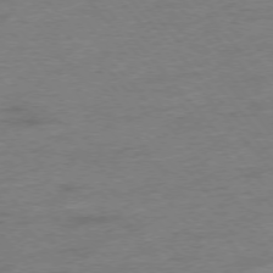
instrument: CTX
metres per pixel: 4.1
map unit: Hpe
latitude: -76.4818
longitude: -12.1578
